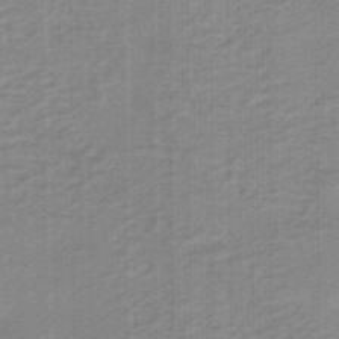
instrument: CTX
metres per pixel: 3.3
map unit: eHb
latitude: -45.5021
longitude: 83.5399
